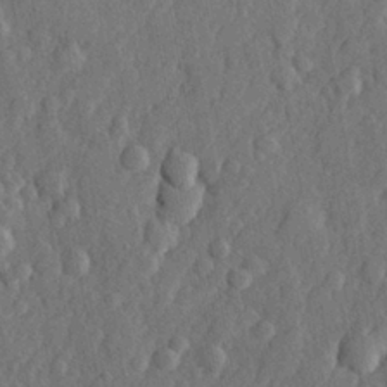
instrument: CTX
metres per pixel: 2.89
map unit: lHvf
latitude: 22.8191
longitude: 143.6155
